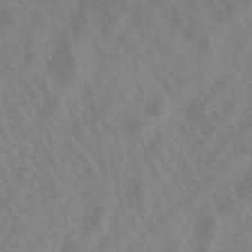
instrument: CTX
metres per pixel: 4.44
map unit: lHb
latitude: -48.8030
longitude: 73.1053
